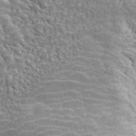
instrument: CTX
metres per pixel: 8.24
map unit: ANa
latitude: 45.6694
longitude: 38.8408
